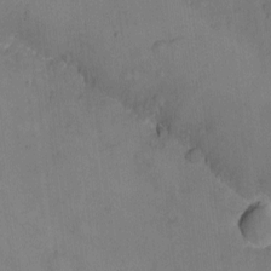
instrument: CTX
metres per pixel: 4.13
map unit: eHh
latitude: -9.4265
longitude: -67.8016
